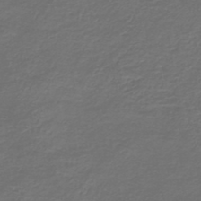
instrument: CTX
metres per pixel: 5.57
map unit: HNb
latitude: -43.8989
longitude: 50.3117
